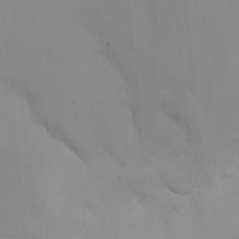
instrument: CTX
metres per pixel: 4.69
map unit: Nhe
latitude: -2.2172
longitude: -58.7624
